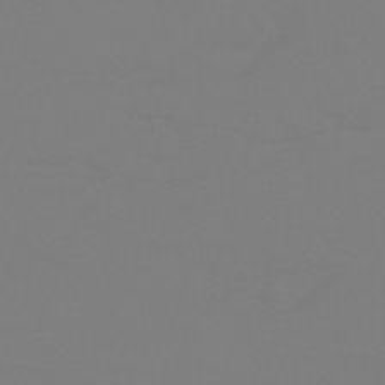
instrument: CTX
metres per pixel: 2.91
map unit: HNhu
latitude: -46.0661
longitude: 90.4629
